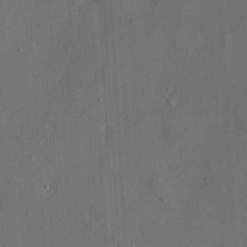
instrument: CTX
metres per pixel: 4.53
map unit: eHh
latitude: 5.1214
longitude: -68.8002
